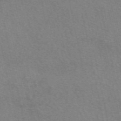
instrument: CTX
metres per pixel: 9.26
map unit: eAb
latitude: 50.6679
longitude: 105.7288
